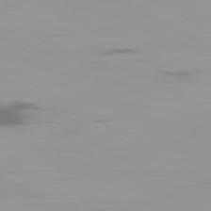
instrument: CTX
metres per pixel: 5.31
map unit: Ap
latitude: -80.2362
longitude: -60.7813
